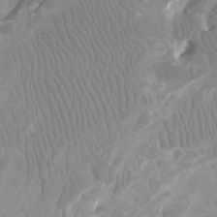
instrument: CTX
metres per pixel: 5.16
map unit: Ht
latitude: -2.2361
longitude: -17.4426
